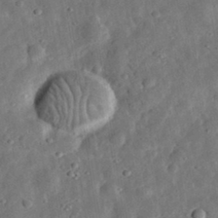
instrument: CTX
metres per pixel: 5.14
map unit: eHh
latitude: 32.9892
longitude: -77.3103
